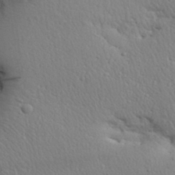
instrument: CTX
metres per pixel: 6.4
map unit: Aa
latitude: 31.7450
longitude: -145.2726
